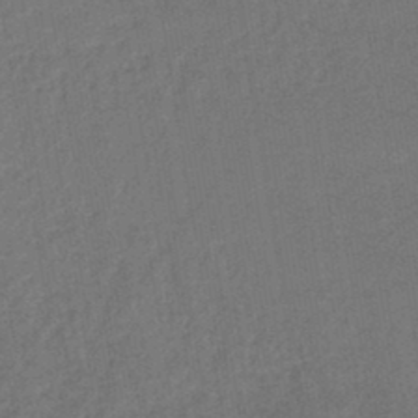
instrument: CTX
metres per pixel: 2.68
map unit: lHb
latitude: -44.4818
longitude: 64.6330
